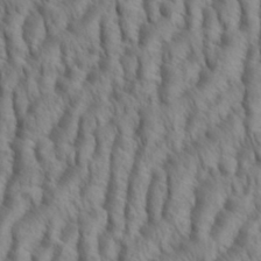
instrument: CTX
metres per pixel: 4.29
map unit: eHh
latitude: 34.6868
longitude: -138.4412
